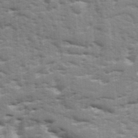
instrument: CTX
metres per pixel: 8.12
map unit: Ave
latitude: 17.9717
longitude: -129.5560
